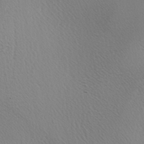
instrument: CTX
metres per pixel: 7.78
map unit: lAa
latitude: -3.6721
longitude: -125.9717
